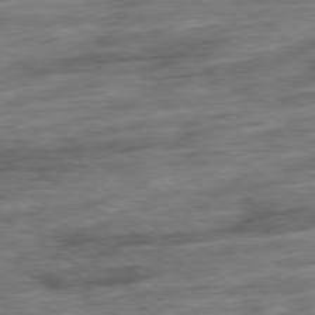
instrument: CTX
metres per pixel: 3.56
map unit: Ap
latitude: -79.2565
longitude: -48.5735
